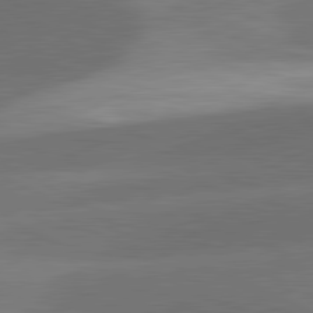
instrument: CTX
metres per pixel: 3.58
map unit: lApd
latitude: 81.4426
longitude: 127.6532
